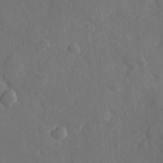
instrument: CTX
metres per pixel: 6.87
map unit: Hve
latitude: 24.8191
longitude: 149.2565
